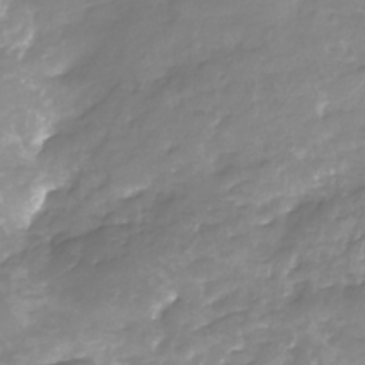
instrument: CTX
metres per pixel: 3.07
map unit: Nhu
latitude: -22.7274
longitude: -56.9891
